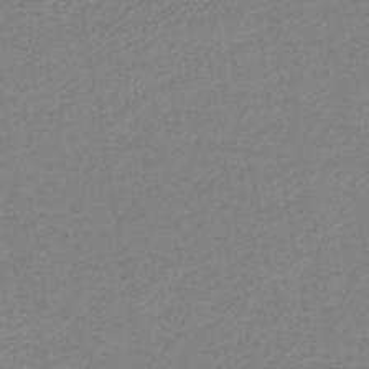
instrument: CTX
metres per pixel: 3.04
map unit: lHb
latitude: -41.9367
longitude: 73.9178
